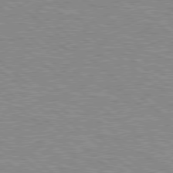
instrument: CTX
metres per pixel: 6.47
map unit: Hpe
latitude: 78.7247
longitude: -156.2333
